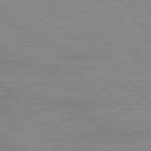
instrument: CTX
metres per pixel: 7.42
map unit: Ap
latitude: -75.9745
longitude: -81.5938
